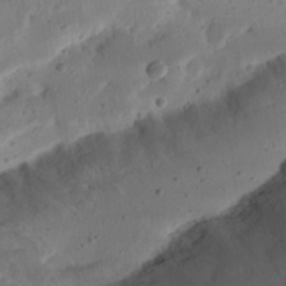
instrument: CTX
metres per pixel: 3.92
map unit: Nhu
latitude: 21.8584
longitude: -72.6869
